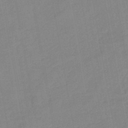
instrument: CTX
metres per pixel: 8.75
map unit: lHb
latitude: -45.5021
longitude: 72.9919
